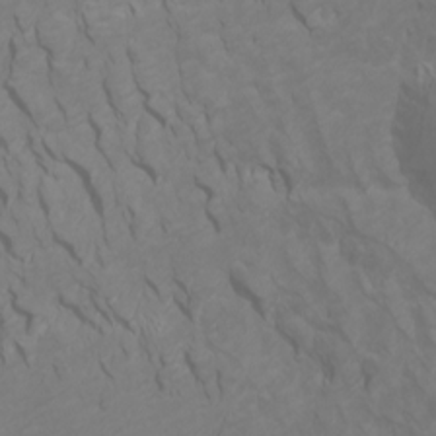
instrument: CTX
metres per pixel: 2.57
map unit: Htu
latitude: -5.2565
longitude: -72.2712
